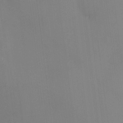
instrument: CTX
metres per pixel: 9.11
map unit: eHh
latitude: -4.8408
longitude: 19.5588
